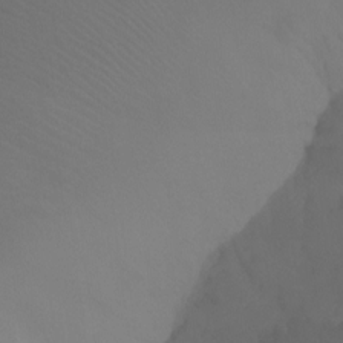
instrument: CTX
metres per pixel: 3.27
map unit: Ht
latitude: -7.8044
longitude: -31.9906
